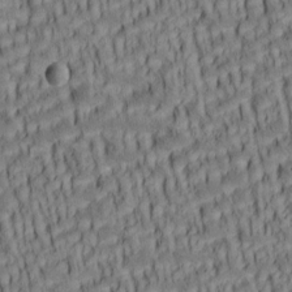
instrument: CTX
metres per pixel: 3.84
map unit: lAa
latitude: 5.6883
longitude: -115.2914
